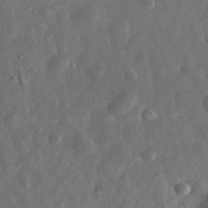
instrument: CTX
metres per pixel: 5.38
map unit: eHh
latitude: 31.8773
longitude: -74.9703
